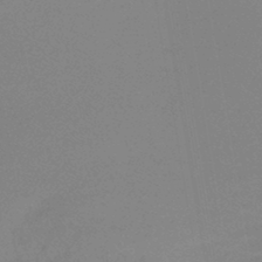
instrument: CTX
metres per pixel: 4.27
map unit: lHb
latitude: -44.0094
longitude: 59.5399
